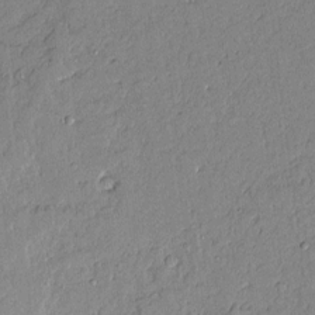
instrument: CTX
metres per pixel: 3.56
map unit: Aa
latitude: 10.5168
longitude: -129.0647
